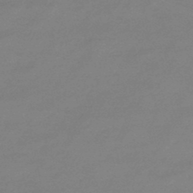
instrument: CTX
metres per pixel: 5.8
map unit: eHb
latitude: -46.1039
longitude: 86.5763
